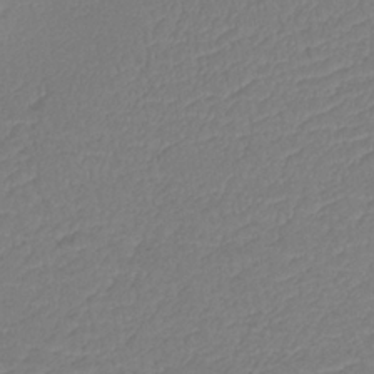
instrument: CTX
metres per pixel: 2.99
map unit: lHb
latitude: -34.5952
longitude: 64.4062
